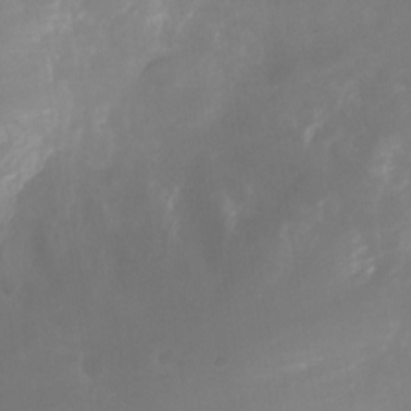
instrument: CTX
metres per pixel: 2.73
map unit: Nhu
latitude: -23.7100
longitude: -70.2144
